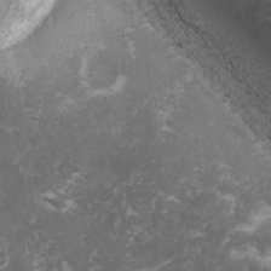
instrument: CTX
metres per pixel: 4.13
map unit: lHvf
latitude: -14.7086
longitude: -99.4993
